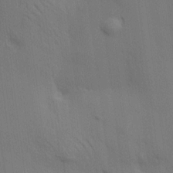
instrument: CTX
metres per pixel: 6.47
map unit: HNhu
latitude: 13.8583
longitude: 11.3510
